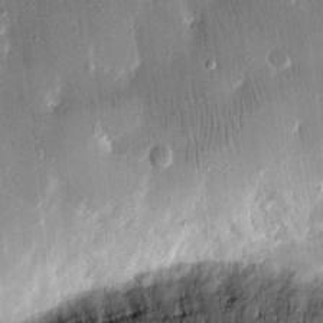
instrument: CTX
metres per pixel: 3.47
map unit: eHh
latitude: 15.4049
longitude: -70.4979
